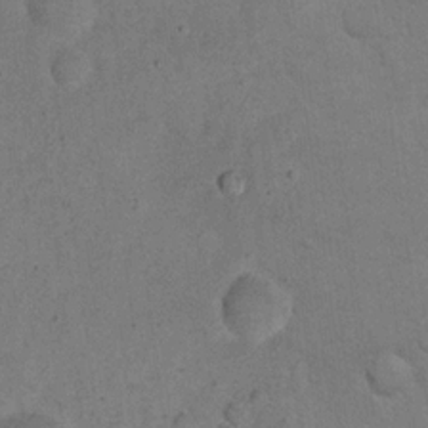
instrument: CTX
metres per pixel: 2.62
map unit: eHh
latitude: 19.4048
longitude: -62.4790
